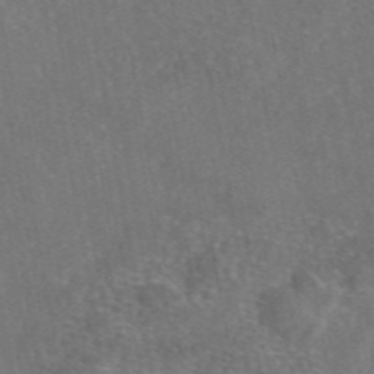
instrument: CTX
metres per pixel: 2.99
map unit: eAb
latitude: 47.6883
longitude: 109.1053
